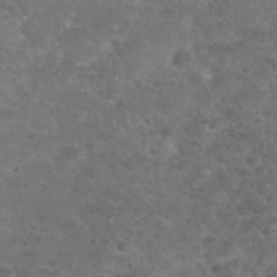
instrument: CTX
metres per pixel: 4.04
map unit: Nhu
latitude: 29.0836
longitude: -49.9339
